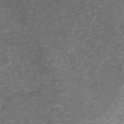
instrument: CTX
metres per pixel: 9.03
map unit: ANa
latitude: 41.9339
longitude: 27.3698
